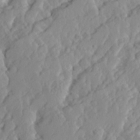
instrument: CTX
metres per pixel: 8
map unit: Ave
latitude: 14.2901
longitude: -135.3481
